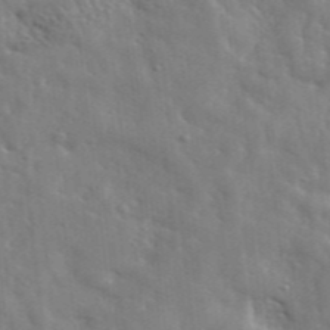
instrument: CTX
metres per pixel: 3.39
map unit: lHvf
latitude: 35.4804
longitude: -88.1578
